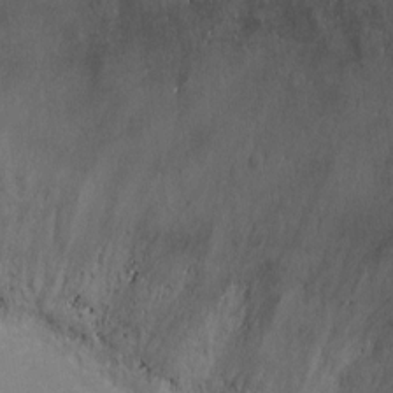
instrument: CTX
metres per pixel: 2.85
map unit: Ht
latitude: -1.8990
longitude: -19.8394
